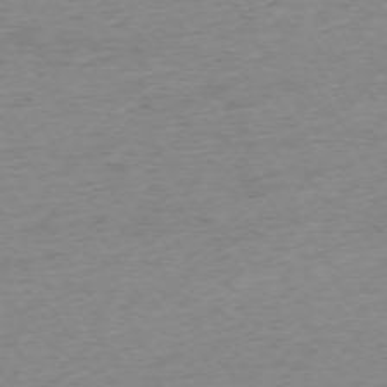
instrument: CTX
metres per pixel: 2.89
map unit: Ap
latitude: -73.1242
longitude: -68.7246
